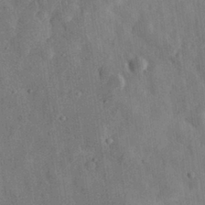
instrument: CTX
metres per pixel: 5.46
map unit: eHh
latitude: 31.1970
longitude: -74.1011
